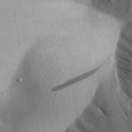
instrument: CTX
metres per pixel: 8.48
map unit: Aa
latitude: 31.5749
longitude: -145.4237
